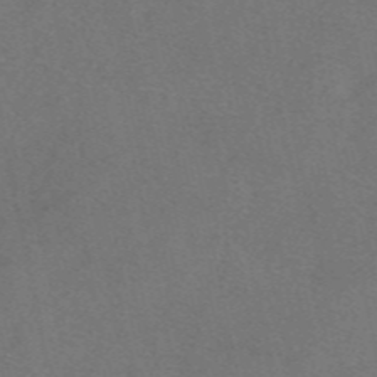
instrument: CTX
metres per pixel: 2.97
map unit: eAb
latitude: 48.5546
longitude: 108.3306
